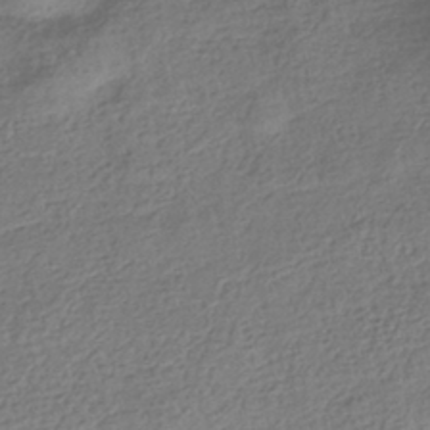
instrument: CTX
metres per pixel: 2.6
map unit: HNhu
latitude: -41.9745
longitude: 98.5385
